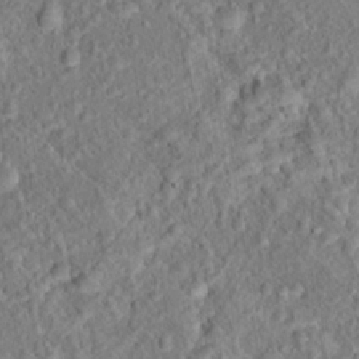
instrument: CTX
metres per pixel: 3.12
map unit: Hto
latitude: 15.7639
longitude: -41.2536
